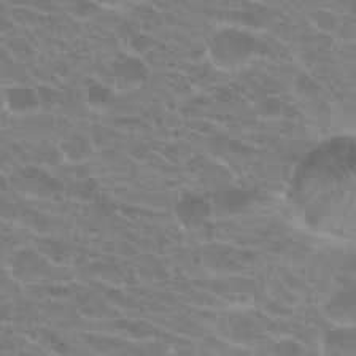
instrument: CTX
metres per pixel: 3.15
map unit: Hto
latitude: 21.8017
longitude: -40.5734
